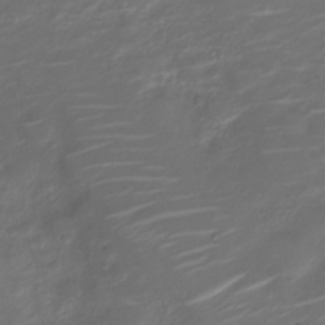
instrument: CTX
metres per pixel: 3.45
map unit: Nve
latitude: -20.1605
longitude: 105.1809
